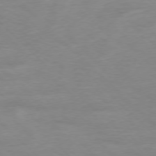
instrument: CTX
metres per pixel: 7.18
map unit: Ap
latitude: -76.8219
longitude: -77.3292
